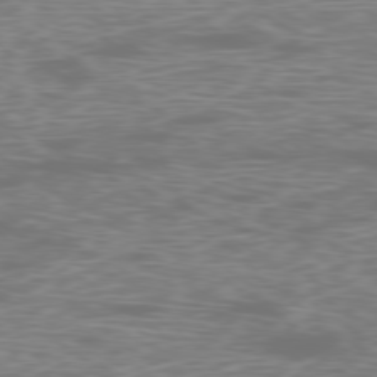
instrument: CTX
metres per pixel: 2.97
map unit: Ap
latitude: -78.8597
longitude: -62.5735
